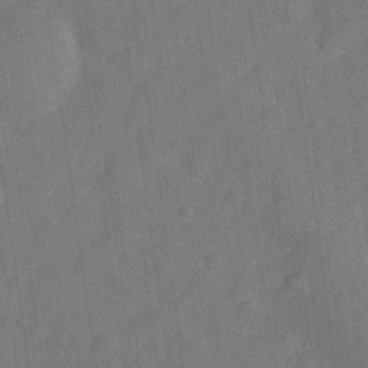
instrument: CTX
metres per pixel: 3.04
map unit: Hve
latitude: -28.4440
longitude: 92.9542
